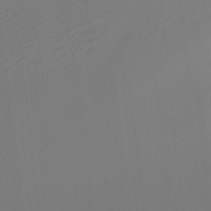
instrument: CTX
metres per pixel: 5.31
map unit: Ht
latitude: -4.7652
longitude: -62.0822
